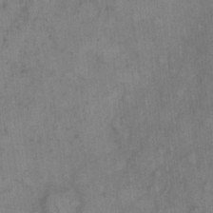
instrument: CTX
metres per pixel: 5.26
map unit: eHh
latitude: 11.3482
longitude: -62.4790
